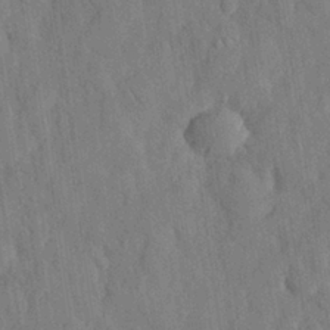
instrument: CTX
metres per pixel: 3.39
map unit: eHh
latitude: 27.7828
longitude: -77.0080
